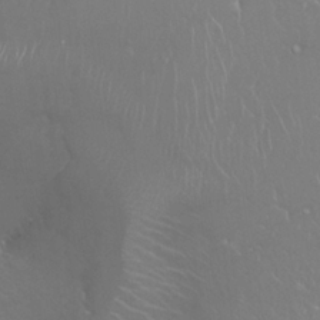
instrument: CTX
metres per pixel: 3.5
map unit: Nhu
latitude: 25.1970
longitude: -59.8017
